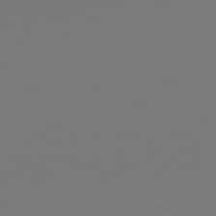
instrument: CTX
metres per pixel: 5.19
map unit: Hpe
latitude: 78.7058
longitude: -129.0647
